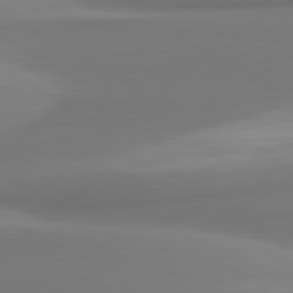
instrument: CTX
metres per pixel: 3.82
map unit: lApd
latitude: 80.3278
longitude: 174.0849
